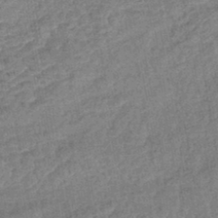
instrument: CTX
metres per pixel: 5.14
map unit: lHb
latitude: -43.0675
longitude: 80.2173
